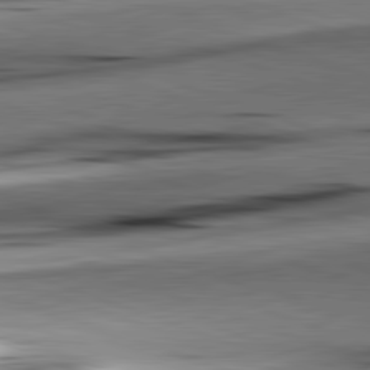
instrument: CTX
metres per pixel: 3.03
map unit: lApd
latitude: 82.1388
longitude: -151.1970
